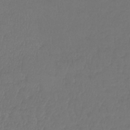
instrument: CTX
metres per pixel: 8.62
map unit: lHb
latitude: -43.1242
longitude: 69.1620
